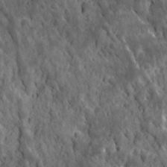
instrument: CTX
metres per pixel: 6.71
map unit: Ave
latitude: 12.1578
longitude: -104.7813
